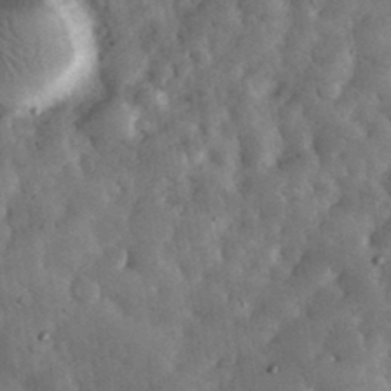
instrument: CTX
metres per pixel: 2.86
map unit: eHh
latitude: 34.8569
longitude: -68.9514
